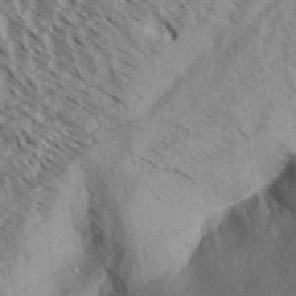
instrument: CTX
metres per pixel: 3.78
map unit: Aa
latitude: 33.3293
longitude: -139.5749
